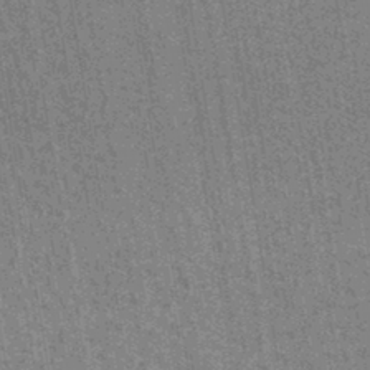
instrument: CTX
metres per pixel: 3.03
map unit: lHb
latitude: -42.7652
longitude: 55.0298
